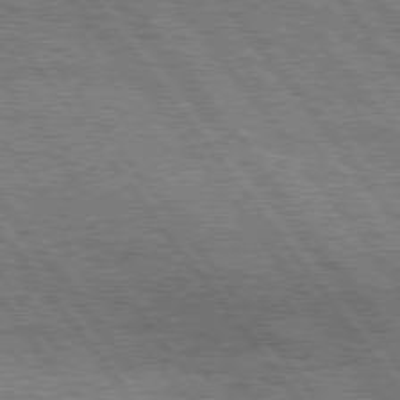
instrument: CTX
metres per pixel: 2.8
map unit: Hpe
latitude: 75.3293
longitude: -152.7624
